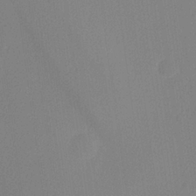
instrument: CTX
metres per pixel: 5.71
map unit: lHvf
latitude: 24.6301
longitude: 140.5952
